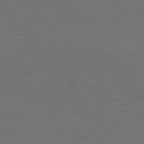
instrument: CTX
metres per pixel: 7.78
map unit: Hpe
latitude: 75.9339
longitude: -131.4238
